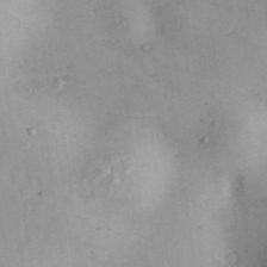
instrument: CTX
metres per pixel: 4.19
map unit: Nve
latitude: -8.6896
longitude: 174.8596
